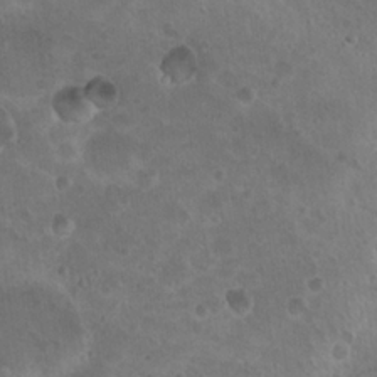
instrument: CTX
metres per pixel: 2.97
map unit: Nhu
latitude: 18.1955
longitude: -33.0836
